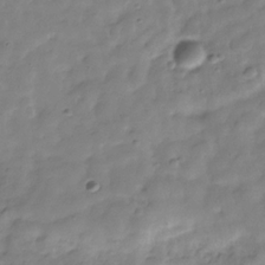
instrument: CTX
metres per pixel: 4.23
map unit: Hve
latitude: -30.8030
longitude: 91.2376
